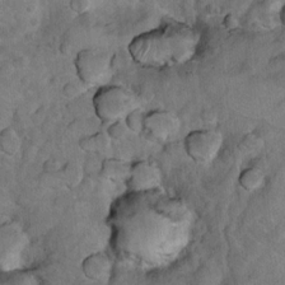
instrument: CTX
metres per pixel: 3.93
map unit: Nhu
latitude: 10.1956
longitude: -24.3467
